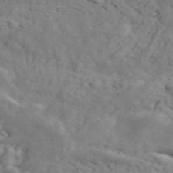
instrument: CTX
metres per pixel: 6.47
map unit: ANa
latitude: 48.3845
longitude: -81.6127
